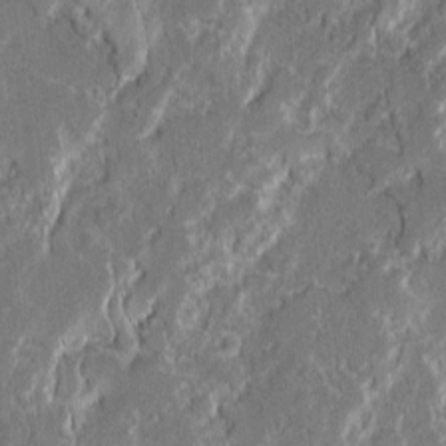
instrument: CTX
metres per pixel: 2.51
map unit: lAvf
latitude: -0.1795
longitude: -108.3656
